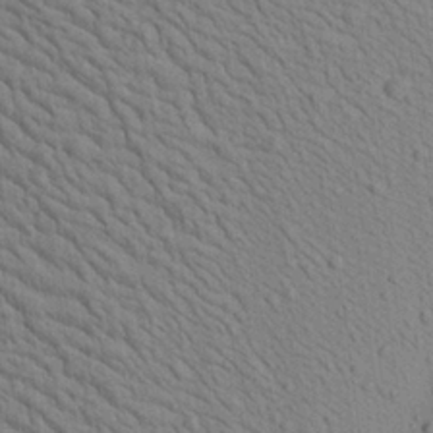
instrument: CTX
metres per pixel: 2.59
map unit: Aa
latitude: 22.4601
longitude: -138.8758
